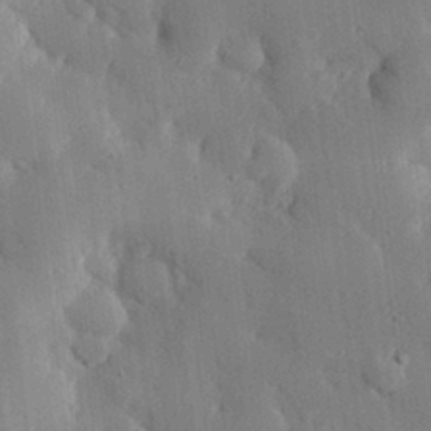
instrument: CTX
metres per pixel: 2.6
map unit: eHh
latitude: 29.4426
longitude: -80.5735
